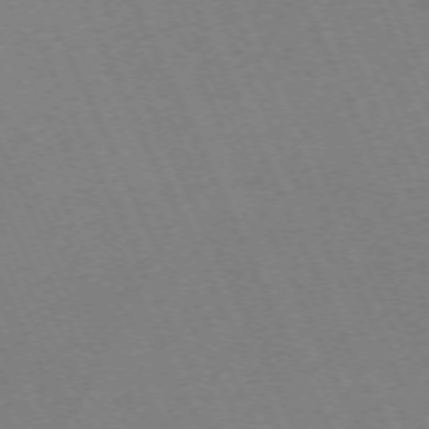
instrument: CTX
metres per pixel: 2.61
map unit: Hpe
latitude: -71.1431
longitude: 12.5952
